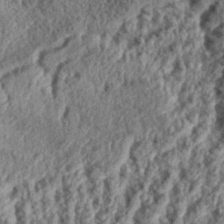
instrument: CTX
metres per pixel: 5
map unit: eHh
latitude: 35.3292
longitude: -137.6694
